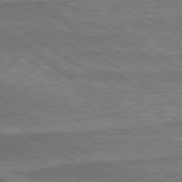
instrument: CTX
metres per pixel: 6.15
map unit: lApd
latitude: 79.6505
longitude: 177.8800
